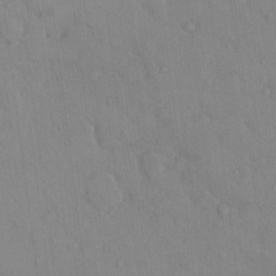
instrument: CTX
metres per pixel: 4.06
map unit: eHh
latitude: -0.2173
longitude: 17.4833
